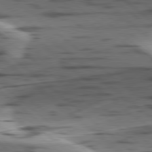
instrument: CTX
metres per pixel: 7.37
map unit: lApd
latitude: 78.6491
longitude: -49.7828
